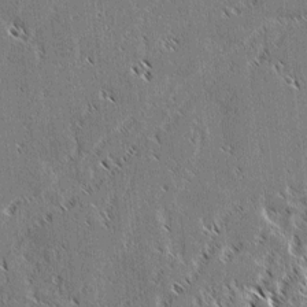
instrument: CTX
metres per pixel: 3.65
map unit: lAvf
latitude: 3.1592
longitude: -106.6679
